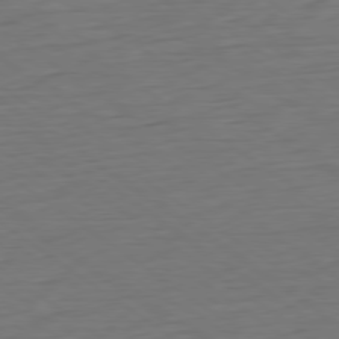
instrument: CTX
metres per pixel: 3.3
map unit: Hpe
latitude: -79.5777
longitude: 12.2551
